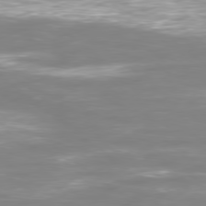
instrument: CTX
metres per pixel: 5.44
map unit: Ap
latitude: -79.8233
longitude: -60.9513
